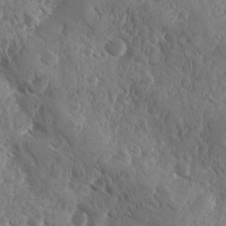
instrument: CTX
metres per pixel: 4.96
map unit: Ave
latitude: -9.7666
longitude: -119.0269
